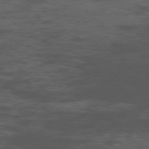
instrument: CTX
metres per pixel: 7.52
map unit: Ap
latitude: -76.1606
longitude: -67.5938
